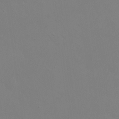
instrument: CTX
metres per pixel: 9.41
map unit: eHh
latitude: 23.7638
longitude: -65.7827
